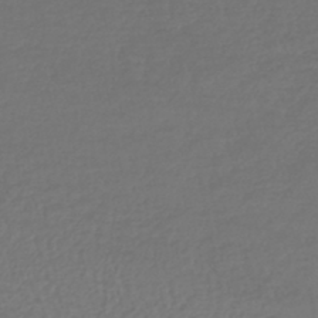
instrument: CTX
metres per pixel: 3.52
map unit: lHb
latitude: -43.0108
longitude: 69.4643
